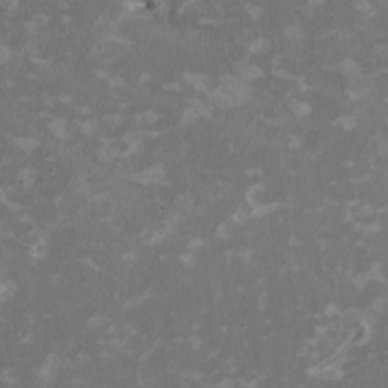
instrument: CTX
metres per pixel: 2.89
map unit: HNhu
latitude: 2.3278
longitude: -4.1578
